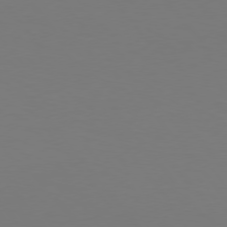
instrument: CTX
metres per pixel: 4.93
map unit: Hpe
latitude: 75.7639
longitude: -138.9892
